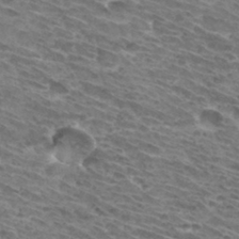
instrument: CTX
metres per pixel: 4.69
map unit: Hto
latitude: 32.4979
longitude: -42.9703
